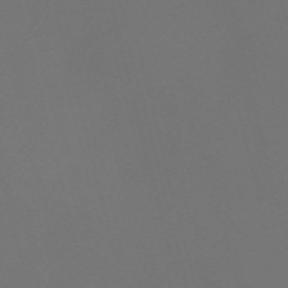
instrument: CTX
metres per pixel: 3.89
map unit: Nve
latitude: -58.2928
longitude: 59.9556
